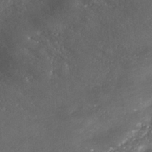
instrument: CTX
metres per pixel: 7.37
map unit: Nhe
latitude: -41.5210
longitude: -110.7624
